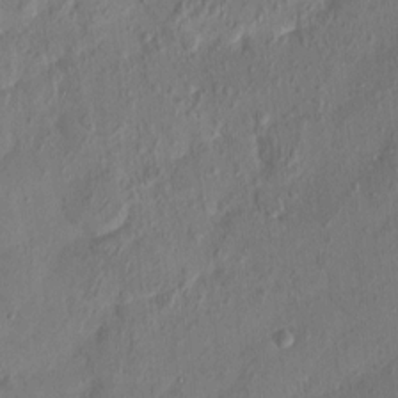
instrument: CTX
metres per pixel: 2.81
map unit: HNhu
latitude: 2.9891
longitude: -6.9514
